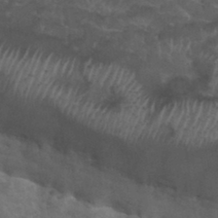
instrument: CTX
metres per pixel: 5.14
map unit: Hto
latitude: 33.3293
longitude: -50.1200
